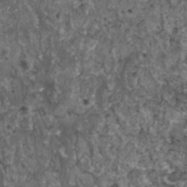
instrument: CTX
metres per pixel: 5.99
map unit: HNhu
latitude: 2.4412
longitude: 3.9745
